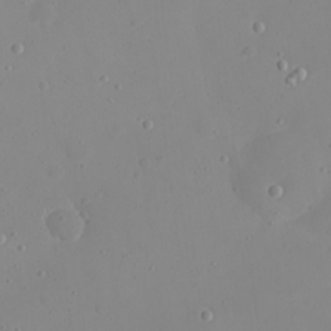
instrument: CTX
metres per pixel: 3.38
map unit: eHh
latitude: 21.6505
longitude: -63.6127
